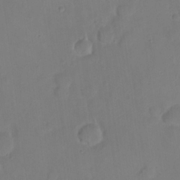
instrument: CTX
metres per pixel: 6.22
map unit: eHh
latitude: 22.2900
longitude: -62.6491
